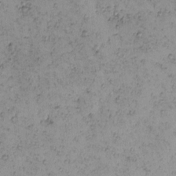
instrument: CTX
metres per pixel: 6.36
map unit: eHh
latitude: -0.1417
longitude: 18.8975
